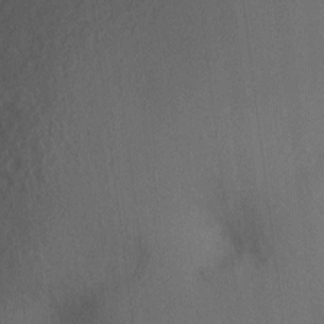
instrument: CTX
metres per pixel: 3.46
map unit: Nve
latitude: -19.4076
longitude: 108.8786
